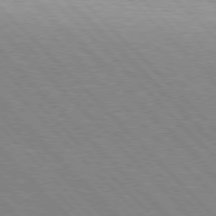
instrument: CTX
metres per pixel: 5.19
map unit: Hpe
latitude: 76.8380
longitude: -126.9325
